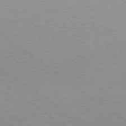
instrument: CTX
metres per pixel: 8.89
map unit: Hpe
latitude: -79.2187
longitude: 8.6896
